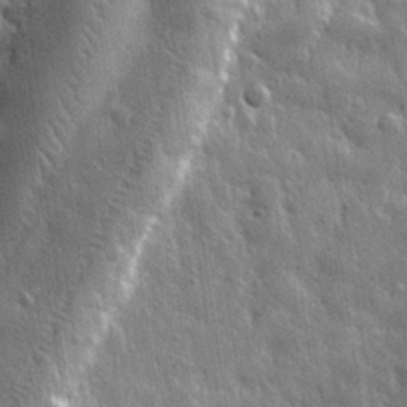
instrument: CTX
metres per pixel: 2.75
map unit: eHh
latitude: 31.0648
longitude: -79.3671
